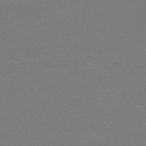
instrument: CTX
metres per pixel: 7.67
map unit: eHh
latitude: -63.0108
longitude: 52.7274
